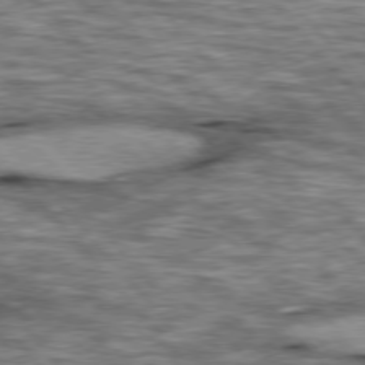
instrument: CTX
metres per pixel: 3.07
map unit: lApd
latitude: 76.6112
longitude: -49.1970
